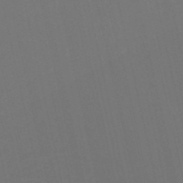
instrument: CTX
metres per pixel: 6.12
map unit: HNb
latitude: -52.2361
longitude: -48.6679
